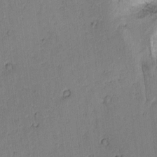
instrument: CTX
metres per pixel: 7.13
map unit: lAvf
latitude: 9.5371
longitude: 167.6722
